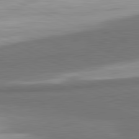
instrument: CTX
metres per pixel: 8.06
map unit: lApd
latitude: 81.8394
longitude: 174.9163
